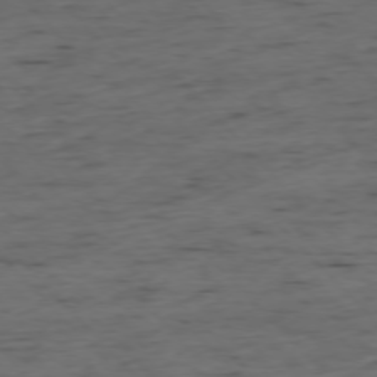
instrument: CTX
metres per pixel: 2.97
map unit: Ap
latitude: -76.5196
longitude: -91.5749
